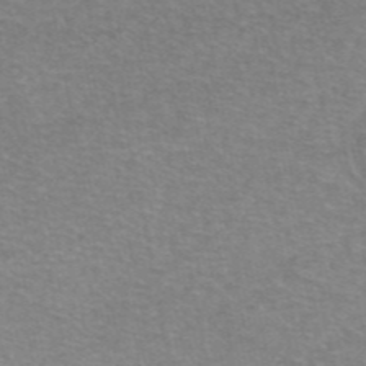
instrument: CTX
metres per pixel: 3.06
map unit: eAb
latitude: 46.0255
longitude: 102.0472
